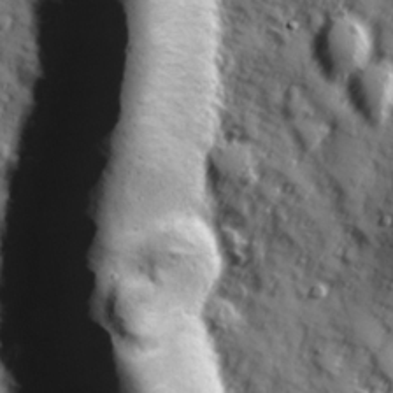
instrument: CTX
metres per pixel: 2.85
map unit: Hve
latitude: 24.8757
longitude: 146.7841
